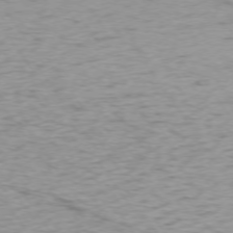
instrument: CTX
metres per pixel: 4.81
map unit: Ap
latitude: -74.3873
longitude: -79.9717
